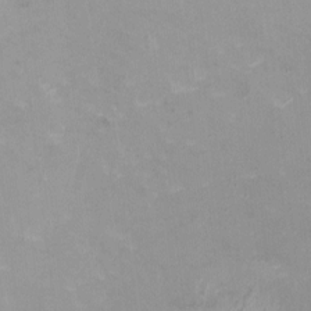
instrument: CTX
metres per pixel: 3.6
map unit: HNhu
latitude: -0.8408
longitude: -4.2900
